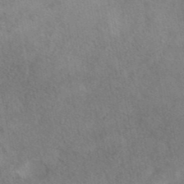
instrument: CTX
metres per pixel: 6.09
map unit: eAb
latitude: 41.6504
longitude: 102.9353
